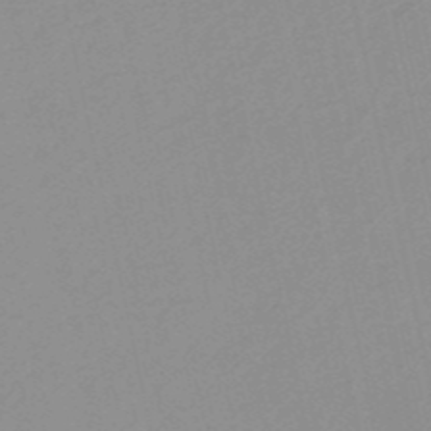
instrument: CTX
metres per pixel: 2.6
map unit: HNb
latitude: -52.0094
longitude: -51.1970
